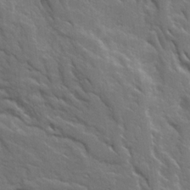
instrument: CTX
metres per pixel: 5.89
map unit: Ave
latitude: 15.9339
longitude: -131.8206
